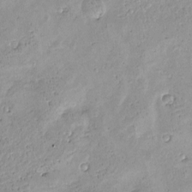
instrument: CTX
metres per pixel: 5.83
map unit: Nve
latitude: -8.5574
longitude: 174.4628
